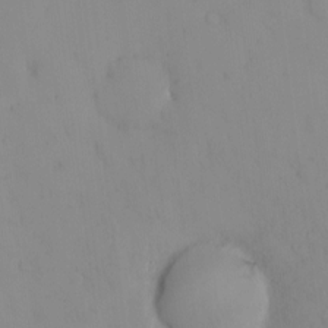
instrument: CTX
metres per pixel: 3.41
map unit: eHh
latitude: -0.9731
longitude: 19.9745
